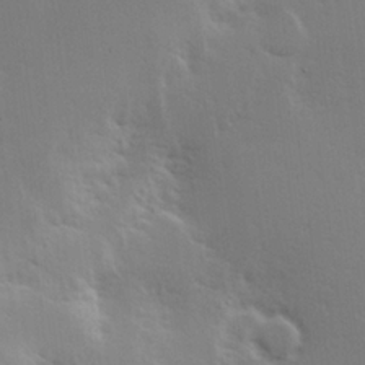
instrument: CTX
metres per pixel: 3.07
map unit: Hve
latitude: 19.4615
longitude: 149.2943
